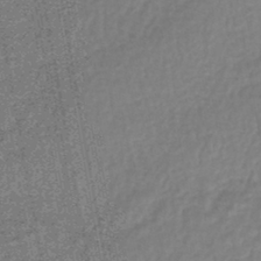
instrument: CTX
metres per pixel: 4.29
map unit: lHb
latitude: -44.5196
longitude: 65.5021
